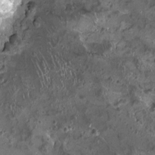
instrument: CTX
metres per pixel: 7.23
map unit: HNhu
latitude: -0.0850
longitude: 1.0298
